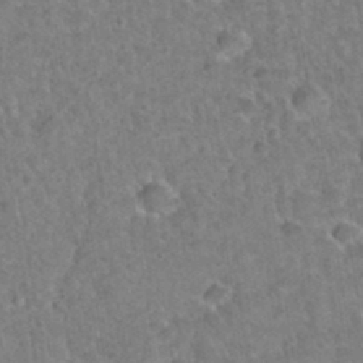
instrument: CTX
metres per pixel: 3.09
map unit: Hto
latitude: 35.7260
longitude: -51.0269
